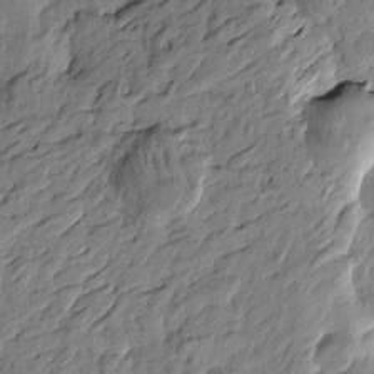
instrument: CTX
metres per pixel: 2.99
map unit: Htu
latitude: -2.1794
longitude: -179.4994
